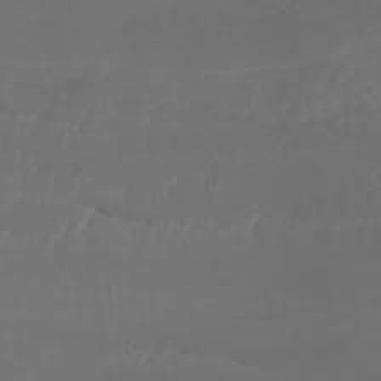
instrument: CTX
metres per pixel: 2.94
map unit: Htu
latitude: -5.2187
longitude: -73.9339
